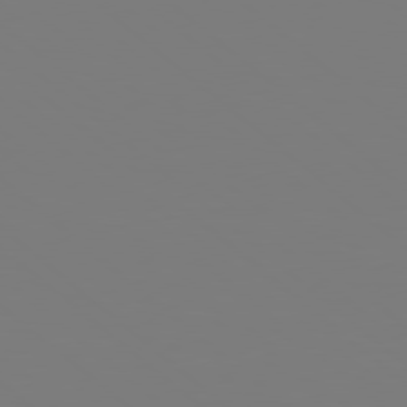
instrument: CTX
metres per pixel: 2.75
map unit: Hpe
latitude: 78.7624
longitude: -173.8772
